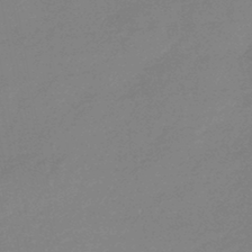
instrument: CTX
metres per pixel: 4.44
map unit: HNhu
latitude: -44.8975
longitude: 90.1228
